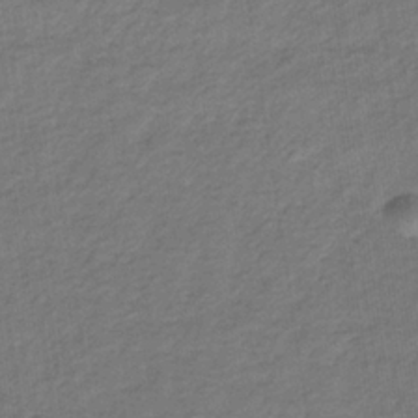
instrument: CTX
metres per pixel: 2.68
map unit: lHb
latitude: -35.7478
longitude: 70.0094
